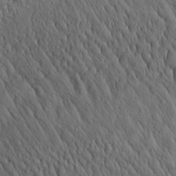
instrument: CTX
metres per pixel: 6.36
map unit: Aa
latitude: 26.5168
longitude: -142.3656
